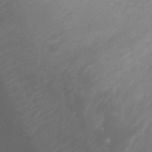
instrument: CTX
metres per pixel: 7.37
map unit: Ht
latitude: -0.7086
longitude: -16.4412
